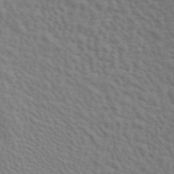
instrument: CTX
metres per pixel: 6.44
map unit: ANa
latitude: 39.9717
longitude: 28.5574
